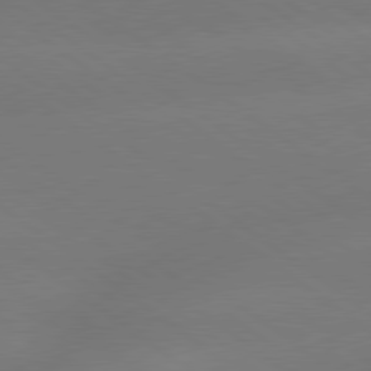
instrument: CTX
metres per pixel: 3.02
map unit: lApd
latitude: 79.4616
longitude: -150.8191
